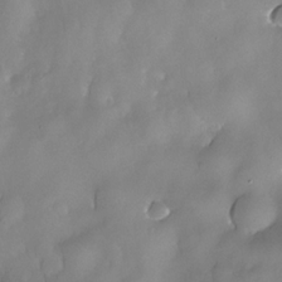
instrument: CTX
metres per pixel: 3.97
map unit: Nhe
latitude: -30.6329
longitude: -140.2522
